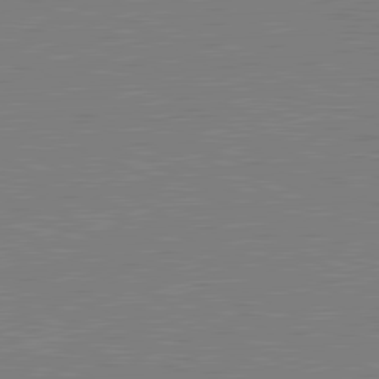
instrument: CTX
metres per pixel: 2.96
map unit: lApd
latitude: 81.2915
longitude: 151.3321
